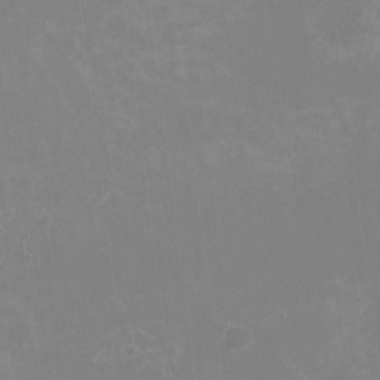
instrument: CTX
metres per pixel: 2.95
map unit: HNhu
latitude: -1.6722
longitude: -5.1592
